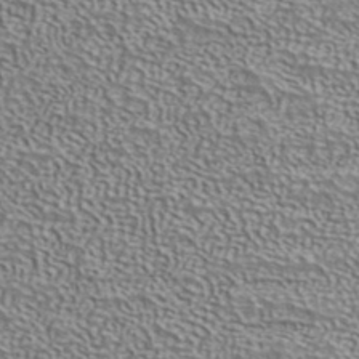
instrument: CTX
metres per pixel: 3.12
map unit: ANa
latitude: 39.4237
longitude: 24.8786
